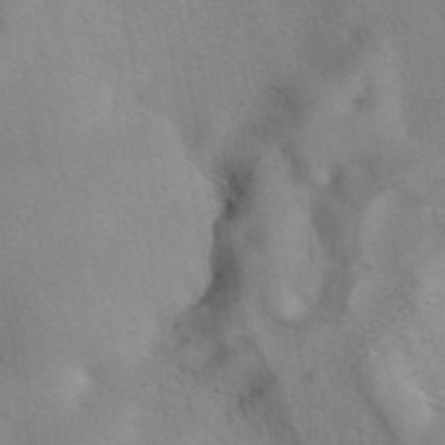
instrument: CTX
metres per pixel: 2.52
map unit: eAb
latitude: 41.2914
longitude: 106.1795
